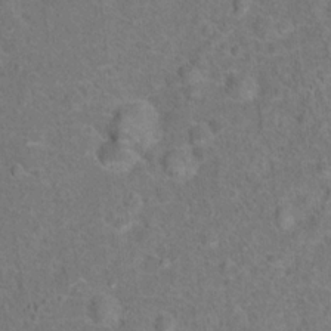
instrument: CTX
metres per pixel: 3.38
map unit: Hto
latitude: 15.9339
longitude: -41.8772
